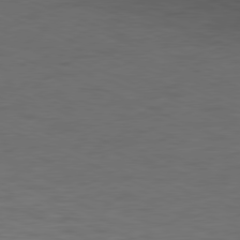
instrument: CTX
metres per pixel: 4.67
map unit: Ap
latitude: -78.1794
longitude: -73.5749
